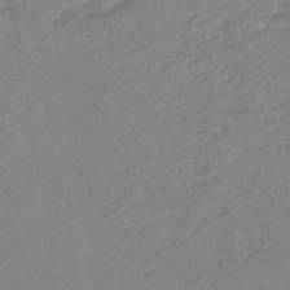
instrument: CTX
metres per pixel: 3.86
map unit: eHb
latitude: -45.0298
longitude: 80.4818
